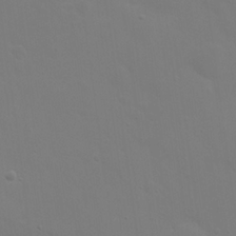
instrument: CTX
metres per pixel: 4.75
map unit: eHh
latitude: 24.1577
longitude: -65.7072
